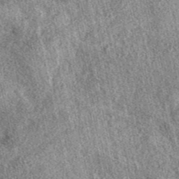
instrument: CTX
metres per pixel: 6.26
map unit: eAb
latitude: 39.4615
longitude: 109.4454
